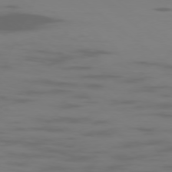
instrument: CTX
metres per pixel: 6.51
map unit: Ap
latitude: -78.1228
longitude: -95.5371
